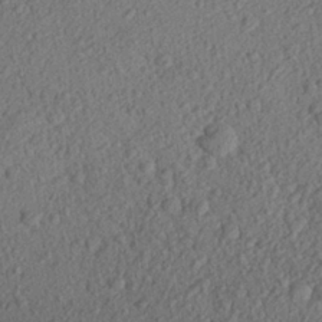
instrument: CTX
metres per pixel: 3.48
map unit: Aa
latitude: 27.7450
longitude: -144.1011
